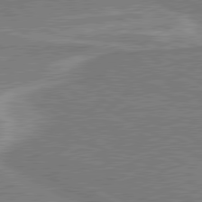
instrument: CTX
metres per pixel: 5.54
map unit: lApd
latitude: 80.4979
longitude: 141.5399
